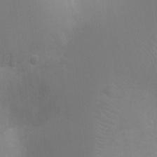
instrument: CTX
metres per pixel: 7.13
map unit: Ht
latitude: -4.2361
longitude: -18.7813
